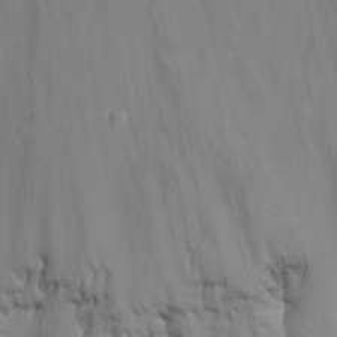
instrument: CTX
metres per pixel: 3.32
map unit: Nhe
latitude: -36.9541
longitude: 138.3118
